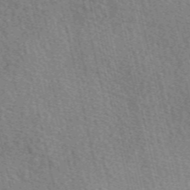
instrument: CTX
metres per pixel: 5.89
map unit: eAb
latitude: 49.8772
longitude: 113.8611
